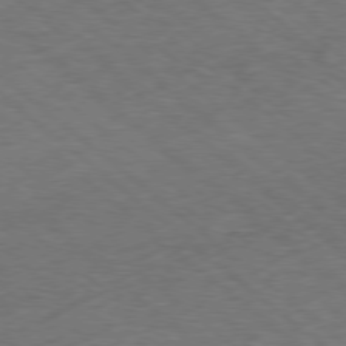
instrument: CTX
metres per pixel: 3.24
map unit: Hpe
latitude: -78.7085
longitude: 17.4455
